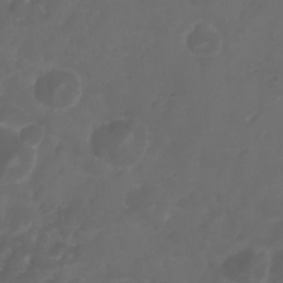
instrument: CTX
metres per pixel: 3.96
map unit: Nhu
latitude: 25.1403
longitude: -62.9892
